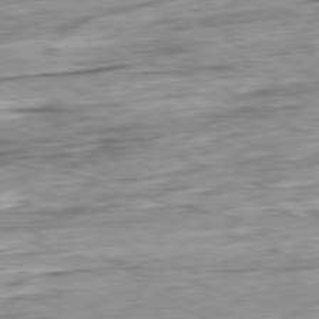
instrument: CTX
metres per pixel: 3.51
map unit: Ap
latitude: -81.1431
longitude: -67.3859
